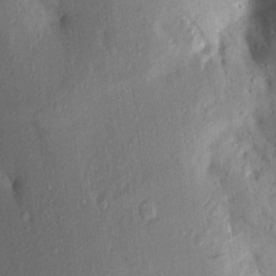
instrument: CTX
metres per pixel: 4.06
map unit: Aa
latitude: 15.6883
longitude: -148.5546
